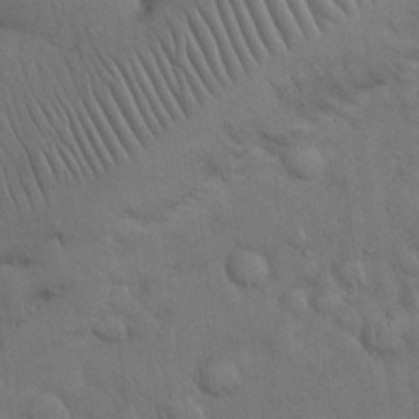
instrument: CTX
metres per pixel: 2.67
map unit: Nhu
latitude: 26.8947
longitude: -69.5371
